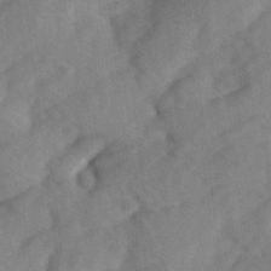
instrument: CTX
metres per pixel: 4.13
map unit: Ave
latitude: 1.0836
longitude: -111.7072
